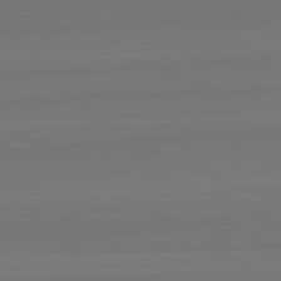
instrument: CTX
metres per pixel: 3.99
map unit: lApd
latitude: 82.5734
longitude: 164.1795
